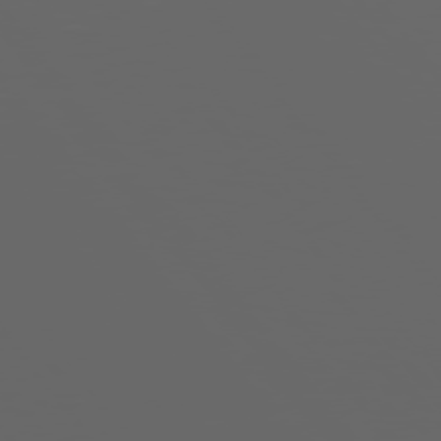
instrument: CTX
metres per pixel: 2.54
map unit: Hpe
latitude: 75.1592
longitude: -126.9325
